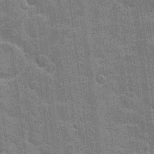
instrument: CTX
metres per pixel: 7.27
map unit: Hto
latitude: 20.6302
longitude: -48.4034
